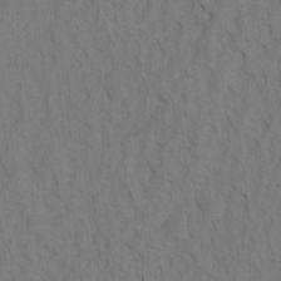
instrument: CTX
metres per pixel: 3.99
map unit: Hto
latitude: 7.4237
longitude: -37.3860
